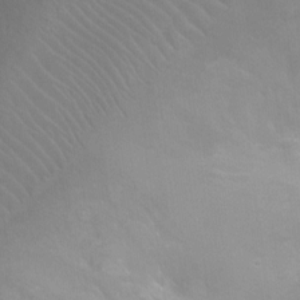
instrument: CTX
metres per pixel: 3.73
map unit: Ht
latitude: -4.8408
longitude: -28.6679
